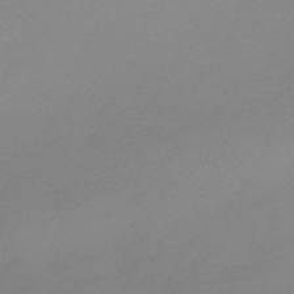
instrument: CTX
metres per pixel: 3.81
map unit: lHb
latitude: -44.2362
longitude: 71.1431
